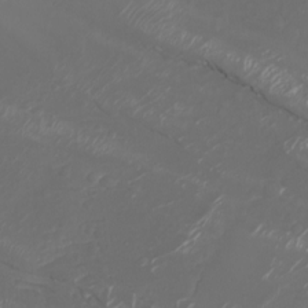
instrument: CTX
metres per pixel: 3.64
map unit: Nhu
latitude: -6.5573
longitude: -90.1767
